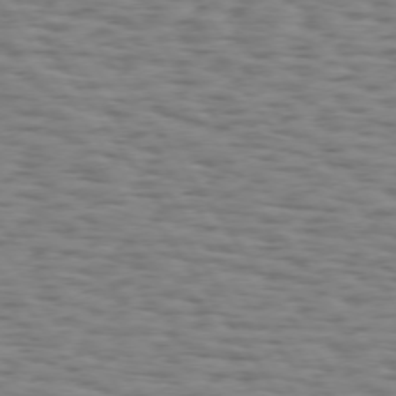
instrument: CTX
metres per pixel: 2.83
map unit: Hpe
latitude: 73.9906
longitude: -132.5735
